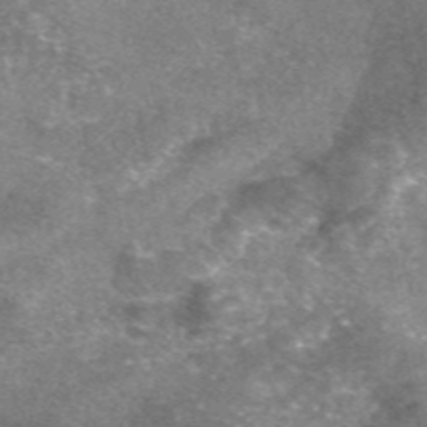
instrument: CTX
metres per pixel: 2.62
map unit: eAb
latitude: 47.2726
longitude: 125.4265
